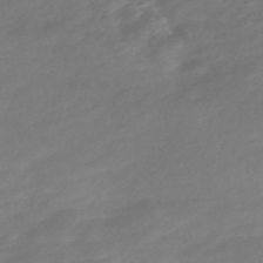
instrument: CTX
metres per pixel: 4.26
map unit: Nve
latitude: -58.2739
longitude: 57.7288
